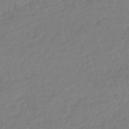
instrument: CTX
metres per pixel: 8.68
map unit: lHb
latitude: -45.0298
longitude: 70.3873
